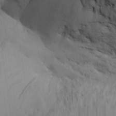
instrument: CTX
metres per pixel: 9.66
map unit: Aa
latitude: 26.8569
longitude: -132.1200
